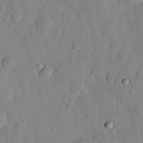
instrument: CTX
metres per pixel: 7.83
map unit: eHh
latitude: 27.0081
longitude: -75.9717
